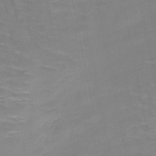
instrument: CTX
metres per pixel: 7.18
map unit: HNb
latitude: -49.2754
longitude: -46.9892
